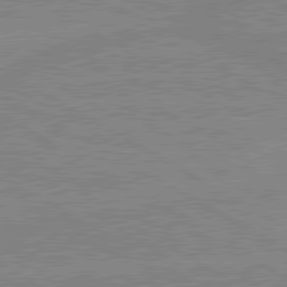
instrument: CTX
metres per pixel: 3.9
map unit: lApd
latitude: 80.1956
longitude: 168.5762
